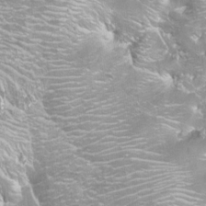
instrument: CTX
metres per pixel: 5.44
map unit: Aa
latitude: -8.9731
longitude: -71.7449
